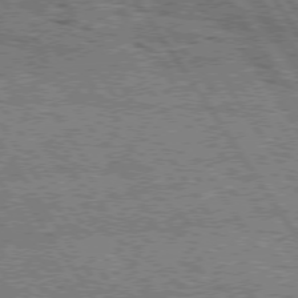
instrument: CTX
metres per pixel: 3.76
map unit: Hpe
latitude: 75.0836
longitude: -155.5749
